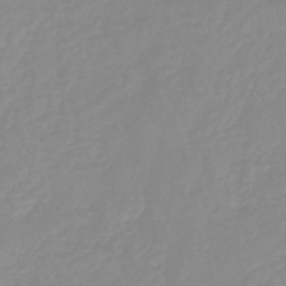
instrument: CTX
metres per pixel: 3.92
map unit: eHb
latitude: -44.8219
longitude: 81.0865
